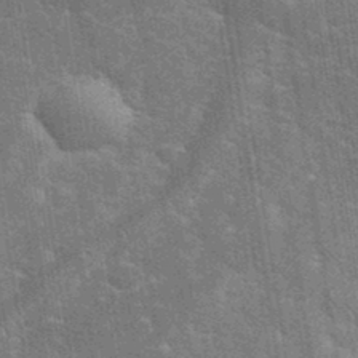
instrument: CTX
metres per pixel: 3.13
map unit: eHh
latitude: 35.5938
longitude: -65.6883
